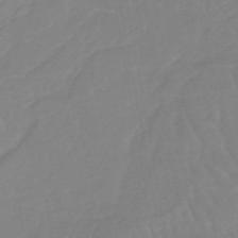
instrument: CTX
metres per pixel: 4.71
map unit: lHb
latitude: -45.6155
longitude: 78.7652
